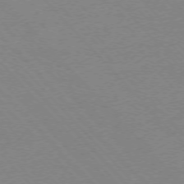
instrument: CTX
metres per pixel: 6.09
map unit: Ap
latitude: -76.0472
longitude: -85.7639
